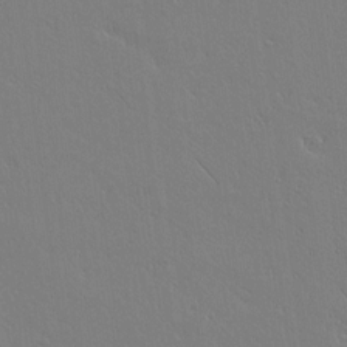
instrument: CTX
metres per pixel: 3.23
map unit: lAvf
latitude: 14.8569
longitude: -126.0822
